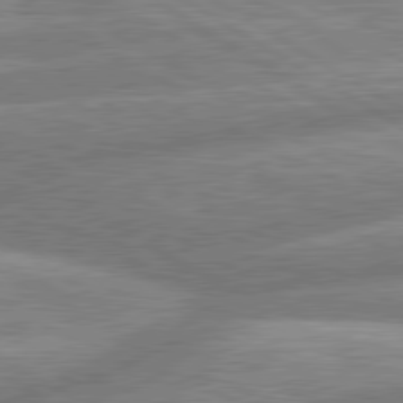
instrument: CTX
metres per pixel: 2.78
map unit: lApd
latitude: 80.4601
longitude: -165.0836
